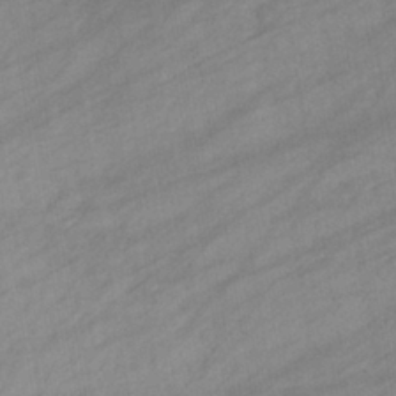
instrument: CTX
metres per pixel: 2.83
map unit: eHb
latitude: -38.9542
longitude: 81.9556
